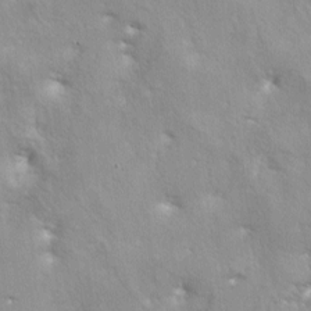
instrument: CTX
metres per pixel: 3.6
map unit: lAa
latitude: -5.9556
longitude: -125.4804
